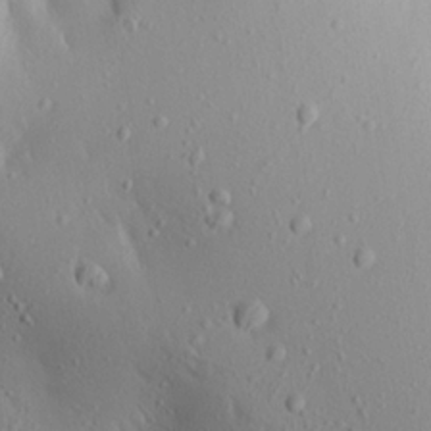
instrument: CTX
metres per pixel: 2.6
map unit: Aa
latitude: 17.5371
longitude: -148.2334
